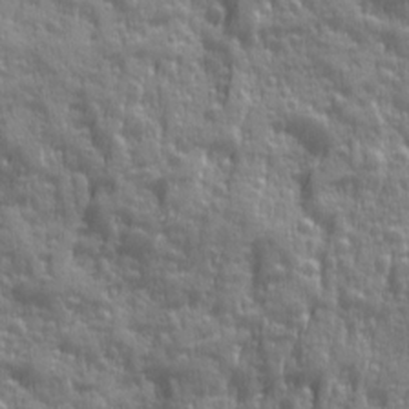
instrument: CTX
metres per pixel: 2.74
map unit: Ave
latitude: 12.4601
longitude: -103.8961
